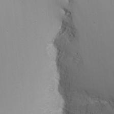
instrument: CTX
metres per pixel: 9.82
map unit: Nhu
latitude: -6.8975
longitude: -83.0836
